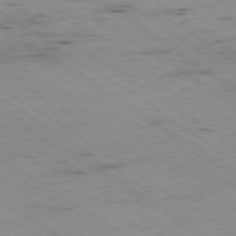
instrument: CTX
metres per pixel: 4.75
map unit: Hpe
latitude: -79.0297
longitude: -20.7247
